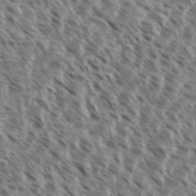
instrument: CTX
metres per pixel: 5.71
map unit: eHh
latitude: 35.4237
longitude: -138.8569
